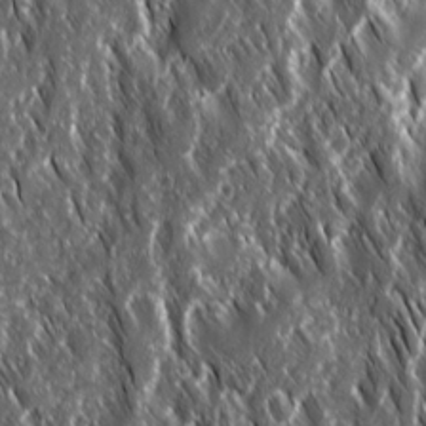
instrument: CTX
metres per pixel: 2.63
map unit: Ave
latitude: 15.2348
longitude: -133.9717
